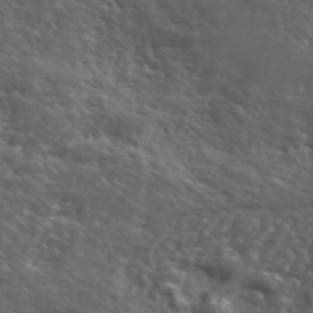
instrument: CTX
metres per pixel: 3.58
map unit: lHvf
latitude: 41.6882
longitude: -88.3279
